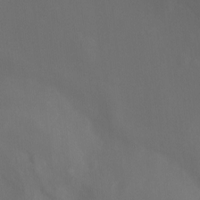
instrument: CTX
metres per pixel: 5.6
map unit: Ht
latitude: -4.0850
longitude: -62.3090
